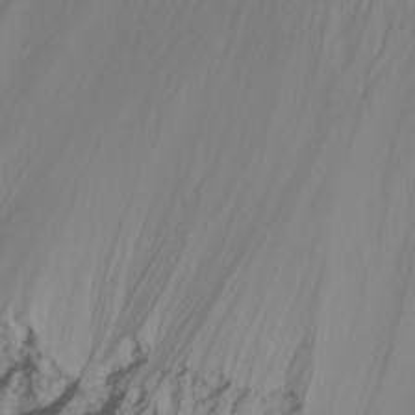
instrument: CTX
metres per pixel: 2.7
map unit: Nhu
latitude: -7.8044
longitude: -72.4223
